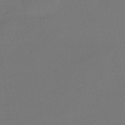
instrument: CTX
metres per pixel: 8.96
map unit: HNhu
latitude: -44.1984
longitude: 93.8611
